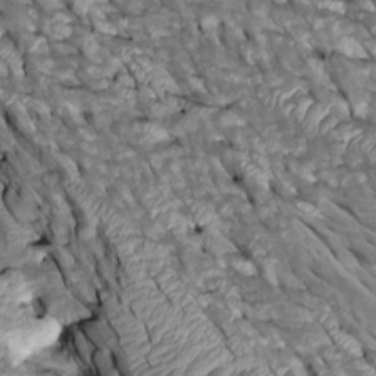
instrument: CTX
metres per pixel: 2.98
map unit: Htu
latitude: 1.1403
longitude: 145.4832
